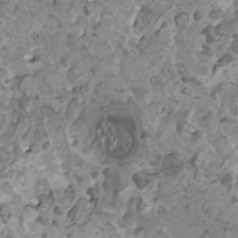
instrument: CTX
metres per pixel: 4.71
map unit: HNhu
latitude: 1.5938
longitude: 5.2376
